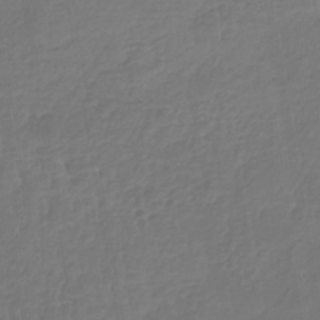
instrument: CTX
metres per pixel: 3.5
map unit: lHb
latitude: -41.6722
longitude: 66.0661
